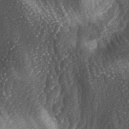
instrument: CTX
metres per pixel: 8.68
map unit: lAa
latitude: -4.5007
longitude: -127.2159
